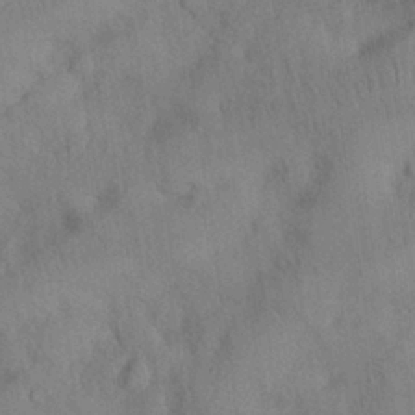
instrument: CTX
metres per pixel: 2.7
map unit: Nhu
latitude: 27.3860
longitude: -69.7261
